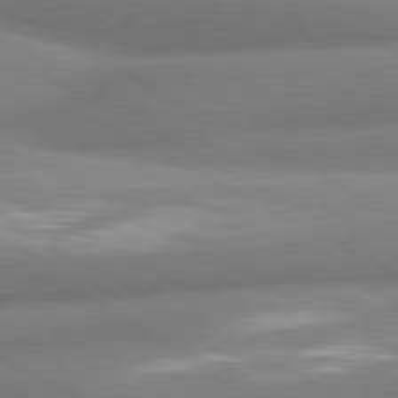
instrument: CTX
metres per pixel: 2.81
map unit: lApd
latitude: 80.6868
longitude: -163.8773
